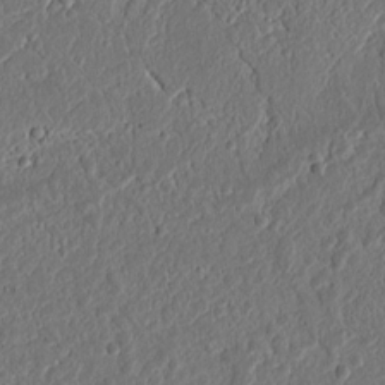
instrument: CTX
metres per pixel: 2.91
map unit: Ht
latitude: 11.6694
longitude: -75.5560
